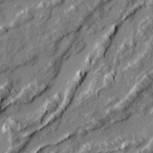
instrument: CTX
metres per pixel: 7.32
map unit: Ave
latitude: 21.1026
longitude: -129.8961
